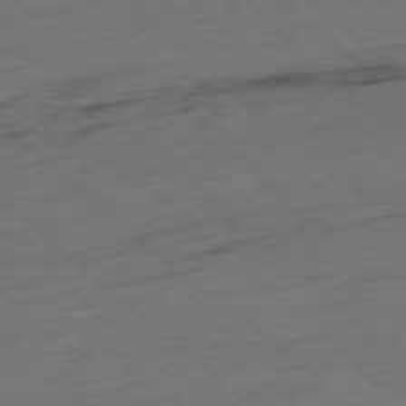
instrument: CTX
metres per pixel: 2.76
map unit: Ap
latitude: -78.2550
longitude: -79.0648
